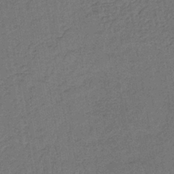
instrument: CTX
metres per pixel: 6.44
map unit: lHb
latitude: -39.5399
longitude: 63.6910
